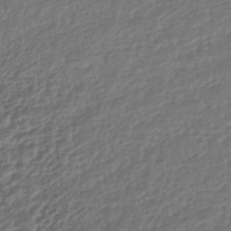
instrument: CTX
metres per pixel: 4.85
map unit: HNhu
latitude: -45.1053
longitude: 101.3887
